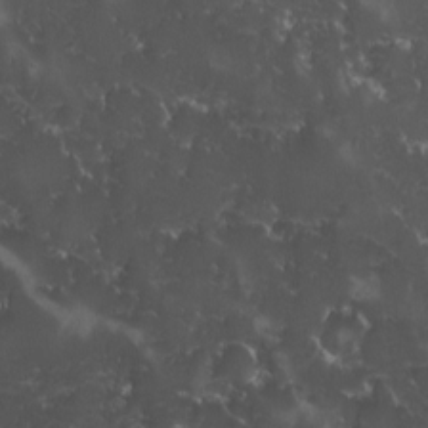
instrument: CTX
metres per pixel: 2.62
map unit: Ave
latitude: -9.8800
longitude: -116.7057
